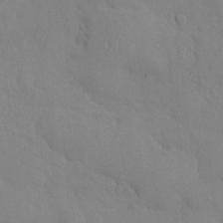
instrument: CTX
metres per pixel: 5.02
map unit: HNhu
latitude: 6.4034
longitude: -3.0647
